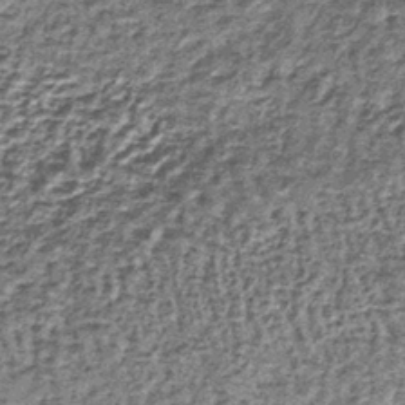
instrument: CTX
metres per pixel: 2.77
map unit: lHb
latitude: -38.7652
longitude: 64.0661
